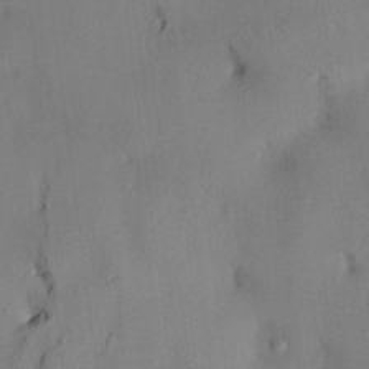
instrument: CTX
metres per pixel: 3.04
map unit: HNhu
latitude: 14.4034
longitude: 11.4454
